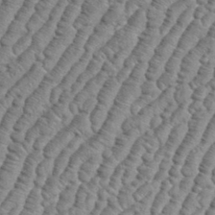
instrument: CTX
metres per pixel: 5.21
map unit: eHh
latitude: 36.8947
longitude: -137.0270
